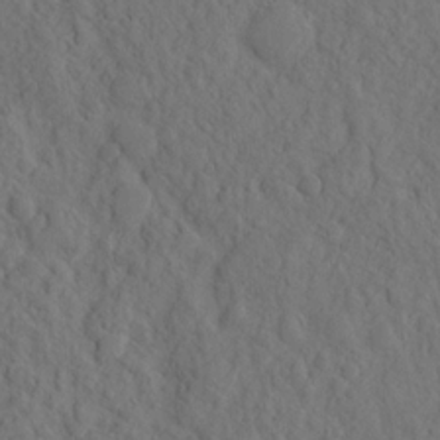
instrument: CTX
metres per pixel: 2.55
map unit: eHh
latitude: -2.1983
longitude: 18.1417
